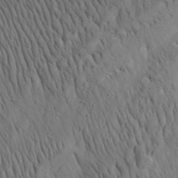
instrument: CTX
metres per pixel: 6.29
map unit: Aa
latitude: 26.4601
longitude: -142.2712
